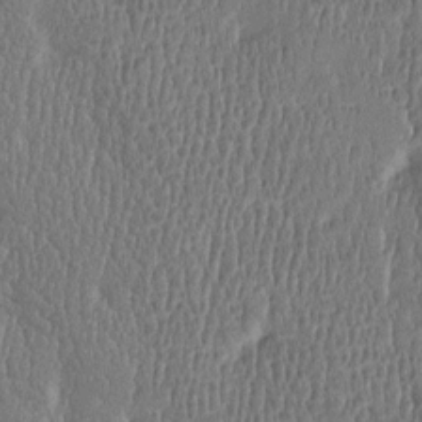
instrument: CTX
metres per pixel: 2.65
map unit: Htu
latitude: -4.6518
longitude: 176.0283
